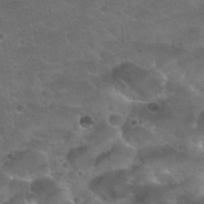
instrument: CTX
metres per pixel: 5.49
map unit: Nhu
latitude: 31.1215
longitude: -53.5749
